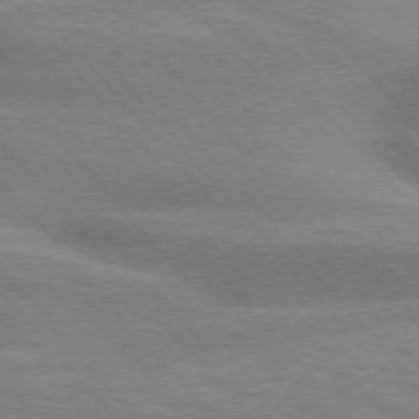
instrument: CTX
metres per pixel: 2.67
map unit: lApd
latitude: 75.6505
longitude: -58.9325
